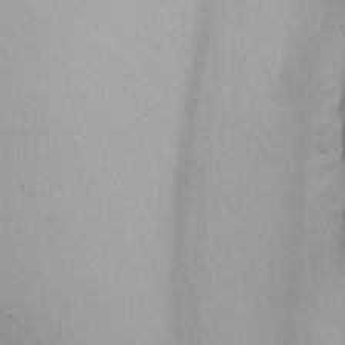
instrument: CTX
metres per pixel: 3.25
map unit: Nhu
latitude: -4.2550
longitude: -91.7639
